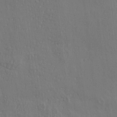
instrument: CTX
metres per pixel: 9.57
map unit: eHh
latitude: 3.6694
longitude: -78.0255
